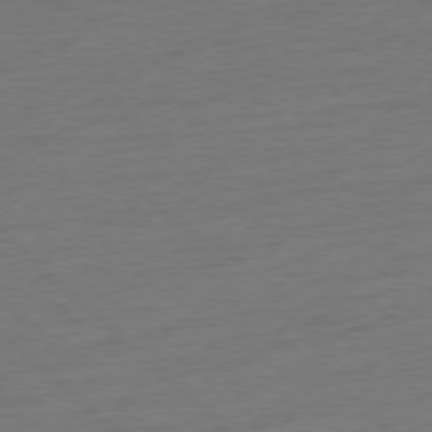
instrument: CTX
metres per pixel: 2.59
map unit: Hpe
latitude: -77.4832
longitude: -13.0648
